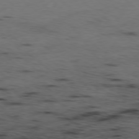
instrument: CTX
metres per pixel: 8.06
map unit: Ap
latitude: -78.5951
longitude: -74.2334
